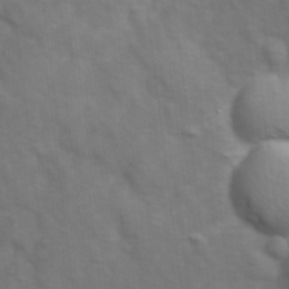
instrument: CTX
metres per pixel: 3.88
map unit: Ave
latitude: 0.8569
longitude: -113.2915
